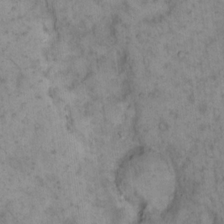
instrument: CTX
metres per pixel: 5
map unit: eHh
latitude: 15.6127
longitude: -64.6679
